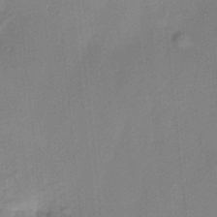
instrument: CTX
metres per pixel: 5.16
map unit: HNhu
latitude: 13.8017
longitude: 10.4818
